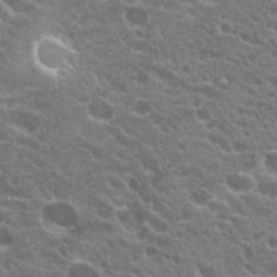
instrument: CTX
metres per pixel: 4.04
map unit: Hto
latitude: 20.1956
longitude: -34.7057
